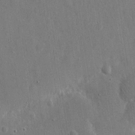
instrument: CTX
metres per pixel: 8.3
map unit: eHh
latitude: 11.3860
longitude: -69.7450
